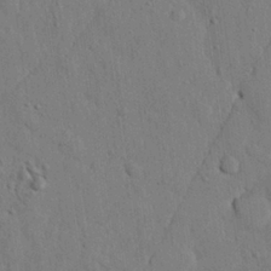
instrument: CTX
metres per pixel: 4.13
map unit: eHh
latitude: 24.6679
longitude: -80.6301
